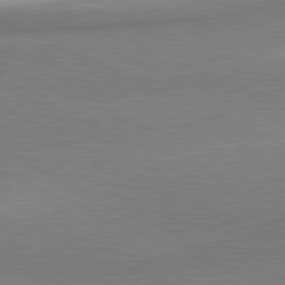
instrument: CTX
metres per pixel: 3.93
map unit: lApd
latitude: 81.0458
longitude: 165.5966
